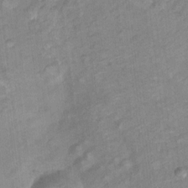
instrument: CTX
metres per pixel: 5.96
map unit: Hto
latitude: 7.4426
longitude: -36.8380
